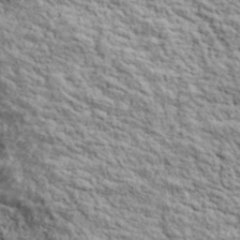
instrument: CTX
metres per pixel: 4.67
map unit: lHvf
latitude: 38.8758
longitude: -89.0270
